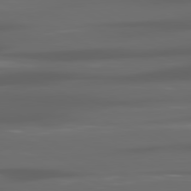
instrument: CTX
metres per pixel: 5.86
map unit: lApd
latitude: 80.5168
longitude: -140.8380
